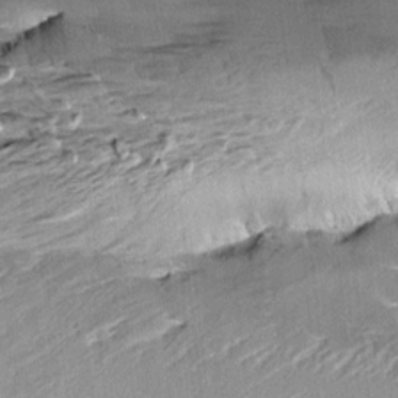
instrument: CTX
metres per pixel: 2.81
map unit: Aa
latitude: 9.3104
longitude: -141.2537
